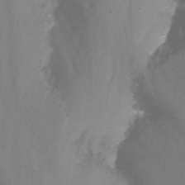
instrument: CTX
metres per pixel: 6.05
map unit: Nhu
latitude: -13.7478
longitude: -56.0633
